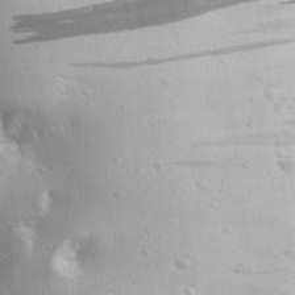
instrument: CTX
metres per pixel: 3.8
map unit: Hve
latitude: 28.1578
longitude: -91.7261
